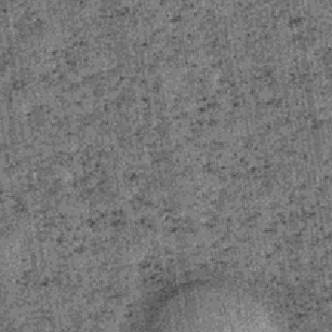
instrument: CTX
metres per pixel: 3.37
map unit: lHb
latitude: -37.2187
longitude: 67.4455
